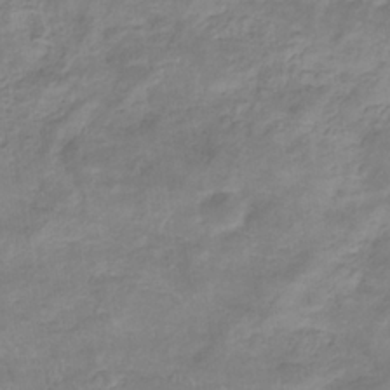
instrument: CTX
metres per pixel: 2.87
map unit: lHb
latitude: -34.2173
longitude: 72.3117
